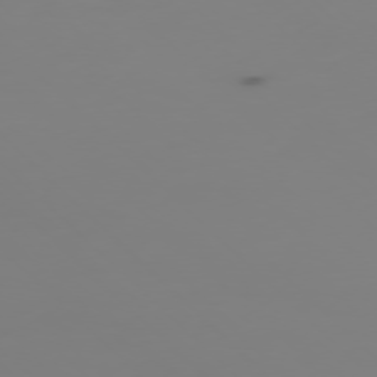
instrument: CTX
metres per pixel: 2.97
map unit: Ap
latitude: -77.4643
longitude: -63.5938
